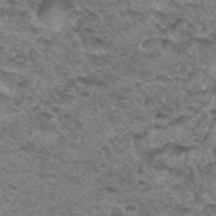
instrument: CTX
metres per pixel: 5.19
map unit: Hto
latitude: 33.6316
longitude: -48.4412
